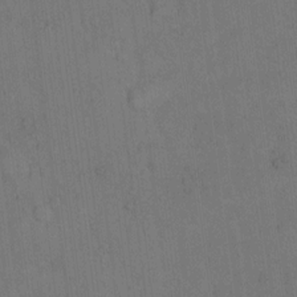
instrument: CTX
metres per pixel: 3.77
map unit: Hto
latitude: 9.7828
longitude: -61.0458
